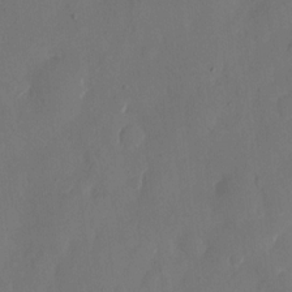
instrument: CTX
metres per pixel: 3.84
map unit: eHh
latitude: 11.9339
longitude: -68.0444
